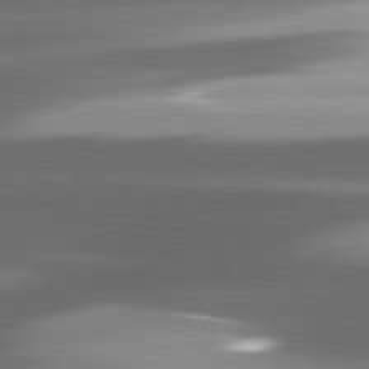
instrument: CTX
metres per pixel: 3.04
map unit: lApd
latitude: 81.2915
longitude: -143.6127
